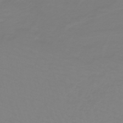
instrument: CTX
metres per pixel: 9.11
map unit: lHb
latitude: -44.1417
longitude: 53.8233
